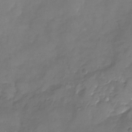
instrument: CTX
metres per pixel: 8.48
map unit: Nhu
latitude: -23.8234
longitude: -57.1214
